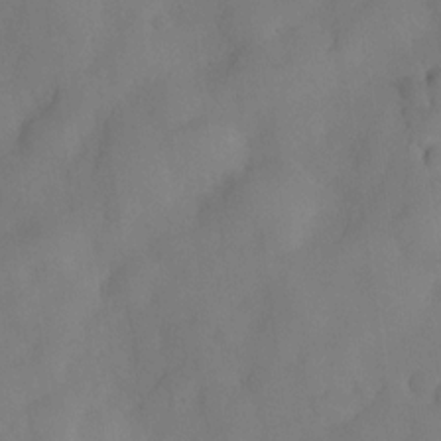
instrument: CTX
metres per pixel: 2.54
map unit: Nve
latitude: -26.9919
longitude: -148.4034
